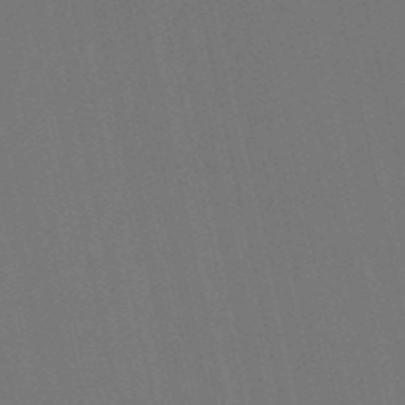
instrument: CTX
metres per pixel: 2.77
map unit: eHb
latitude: -51.3699
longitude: 77.0675
